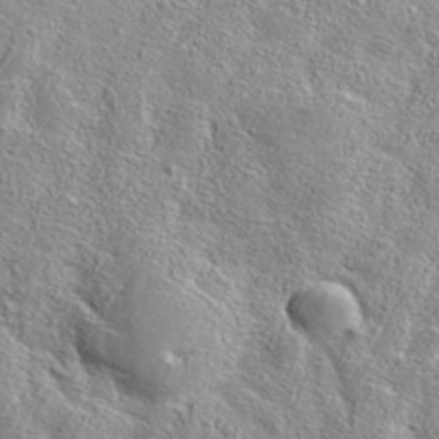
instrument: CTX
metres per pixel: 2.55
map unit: ANa
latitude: 36.7624
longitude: 14.5385
